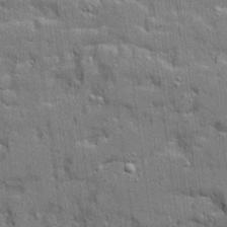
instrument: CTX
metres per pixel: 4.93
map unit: Ave
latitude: 20.1956
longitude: -128.8758
